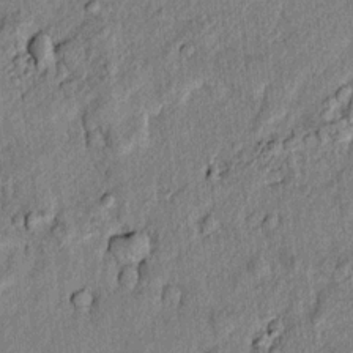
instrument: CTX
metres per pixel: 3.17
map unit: lAvf
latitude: 7.8961
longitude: 166.7841
